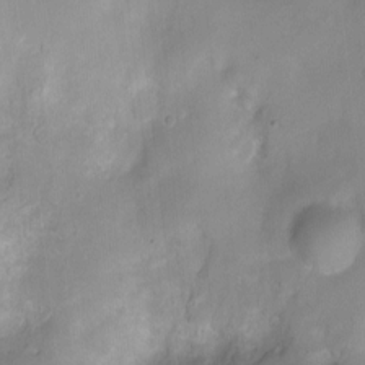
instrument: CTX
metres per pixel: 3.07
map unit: Ht
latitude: -5.7099
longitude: -20.8758
